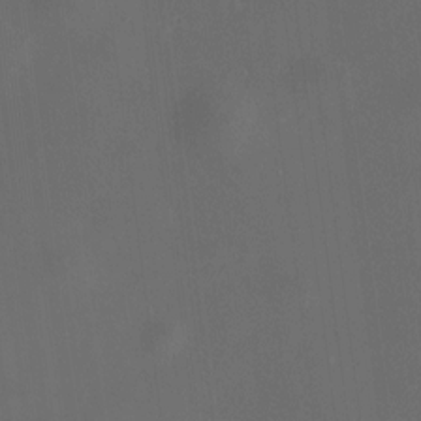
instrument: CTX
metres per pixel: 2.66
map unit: HNhu
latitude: 10.8947
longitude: 10.8030
